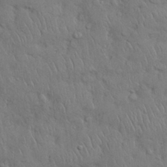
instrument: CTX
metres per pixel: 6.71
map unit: Nhu
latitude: 28.1200
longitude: -68.4601
